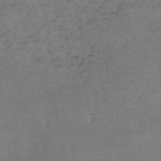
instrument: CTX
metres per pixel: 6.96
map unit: HNb
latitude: -54.9731
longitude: -42.4223
